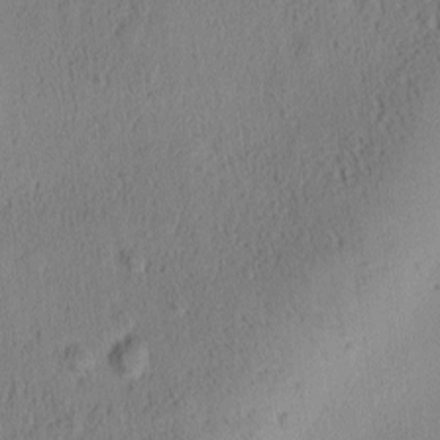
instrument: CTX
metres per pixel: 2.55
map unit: Ave
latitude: -8.6896
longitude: -121.9339
